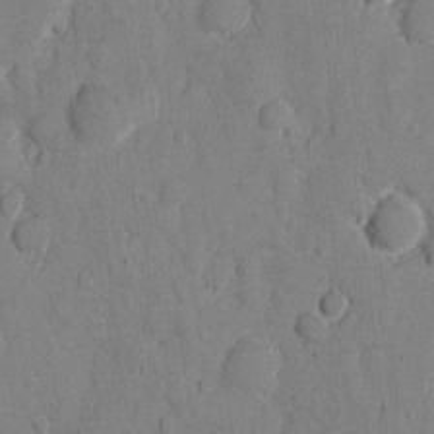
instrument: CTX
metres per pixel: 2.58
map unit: eHh
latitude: 9.8395
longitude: -67.2725
